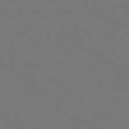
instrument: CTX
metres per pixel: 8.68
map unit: Hpe
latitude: 78.8758
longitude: -139.1592
